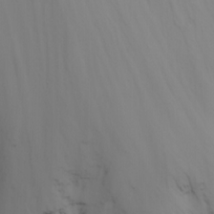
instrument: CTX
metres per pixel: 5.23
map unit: Nhu
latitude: -5.0486
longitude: -69.8772
